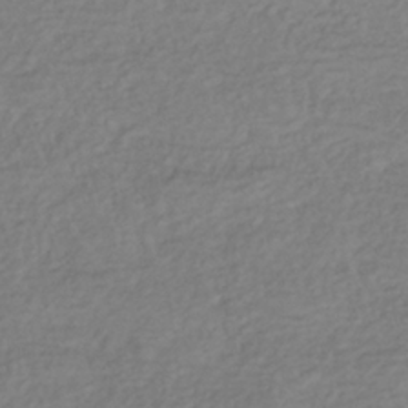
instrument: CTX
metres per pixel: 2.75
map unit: lHb
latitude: -37.5777
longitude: 70.0283
